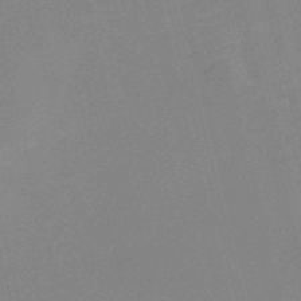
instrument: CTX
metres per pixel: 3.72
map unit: HNb
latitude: -52.3117
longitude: -46.9514
